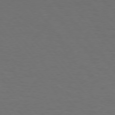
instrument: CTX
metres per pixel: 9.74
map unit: Hpe
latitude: 75.7639
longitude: -131.4616
